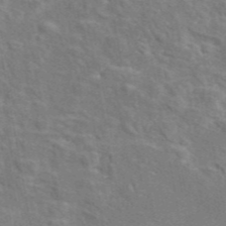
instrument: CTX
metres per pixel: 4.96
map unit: eAb
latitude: 45.2348
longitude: 110.0661
